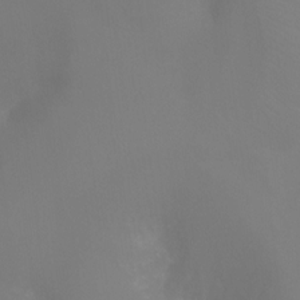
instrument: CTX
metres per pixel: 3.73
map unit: Nhu
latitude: -16.7464
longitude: -47.8206
